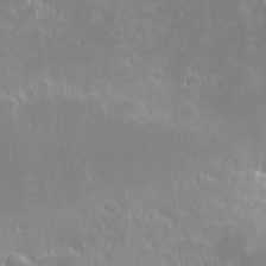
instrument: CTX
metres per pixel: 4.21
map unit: eHh
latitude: -2.2550
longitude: -84.9703
